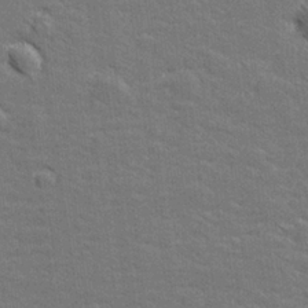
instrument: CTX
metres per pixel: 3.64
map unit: lHvf
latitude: 26.4979
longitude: 142.5384
